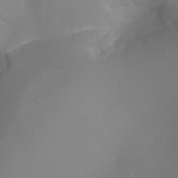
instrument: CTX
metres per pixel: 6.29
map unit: Nhu
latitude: -17.6533
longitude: -46.6680
